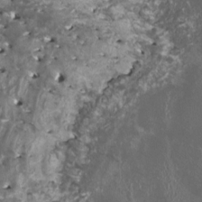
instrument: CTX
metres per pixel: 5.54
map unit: HNhu
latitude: 1.7071
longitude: 5.5399
